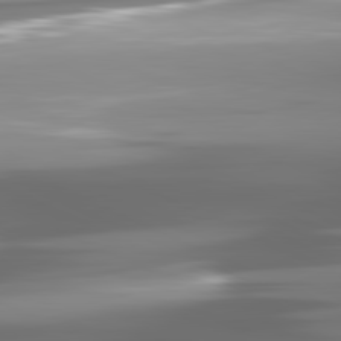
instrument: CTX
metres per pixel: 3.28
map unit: lApd
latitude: 81.7072
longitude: -140.7057
